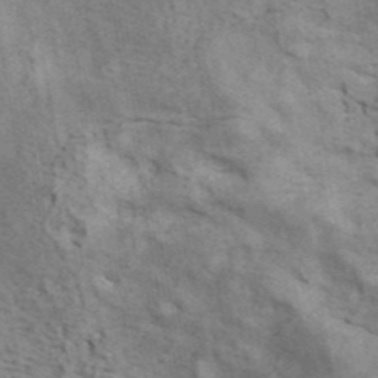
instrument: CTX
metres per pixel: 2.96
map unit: ANa
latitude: 41.6504
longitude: 16.4440
